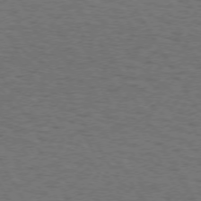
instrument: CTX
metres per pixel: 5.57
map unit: Hpe
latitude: 72.3846
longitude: -129.2537
